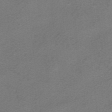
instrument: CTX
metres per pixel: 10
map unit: HNhu
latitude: -40.8030
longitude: 103.9745
